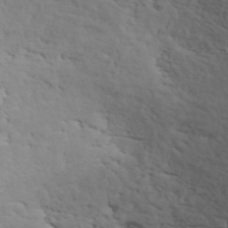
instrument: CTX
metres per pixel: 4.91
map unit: ANa
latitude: 41.2536
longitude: 53.7099
